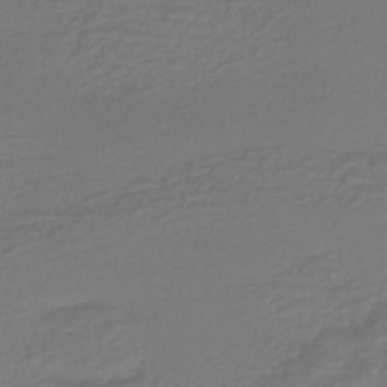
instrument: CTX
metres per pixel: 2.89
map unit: HNhu
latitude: -46.7463
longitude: 96.3306
